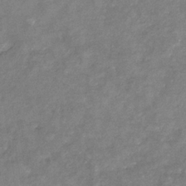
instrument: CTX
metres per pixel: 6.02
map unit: eHb
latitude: -33.8045
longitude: 73.6155
